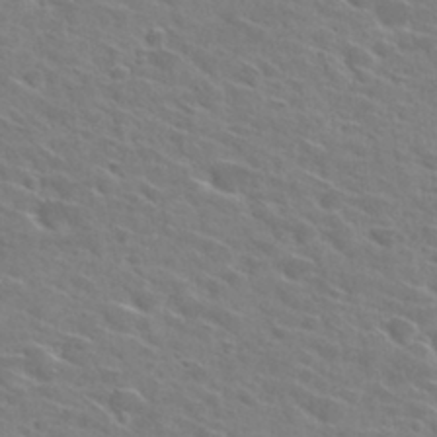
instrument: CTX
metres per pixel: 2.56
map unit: Hto
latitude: 29.1403
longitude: -46.8380
